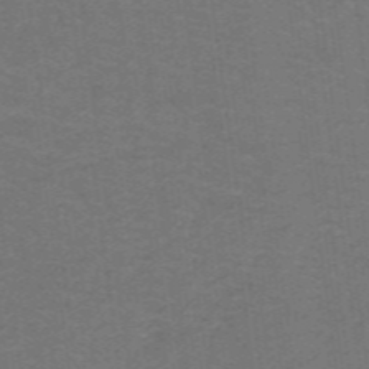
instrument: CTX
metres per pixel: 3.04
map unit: lHb
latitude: -42.5951
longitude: 54.5763
